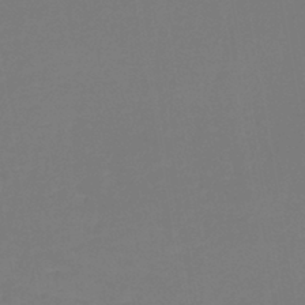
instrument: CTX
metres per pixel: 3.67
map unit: lHb
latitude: -43.0864
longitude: 59.6910
